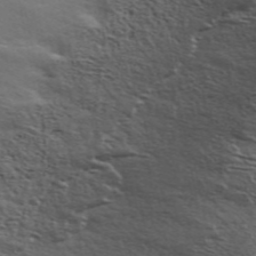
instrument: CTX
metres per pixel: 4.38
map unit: ANa
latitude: 48.6490
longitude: -74.8947
